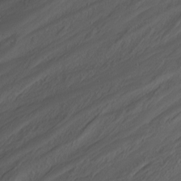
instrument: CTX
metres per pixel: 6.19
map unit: Nhu
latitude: -4.9541
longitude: -80.9703
